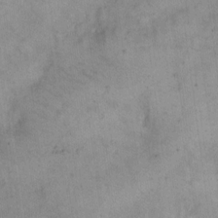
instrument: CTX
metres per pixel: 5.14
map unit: eHh
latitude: 13.7261
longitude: -63.0081
